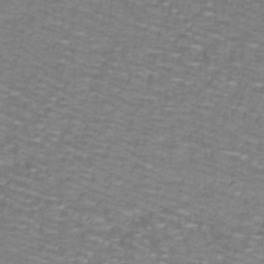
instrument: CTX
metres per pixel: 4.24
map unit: lHb
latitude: -41.7100
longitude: 55.4077
